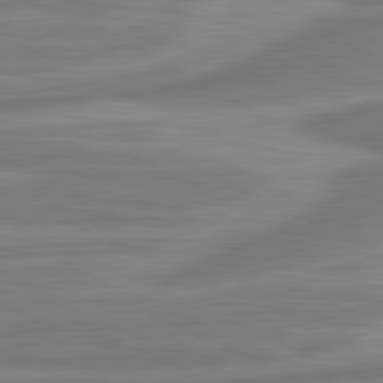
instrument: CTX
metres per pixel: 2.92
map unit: lApd
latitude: 81.5371
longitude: -175.1592
